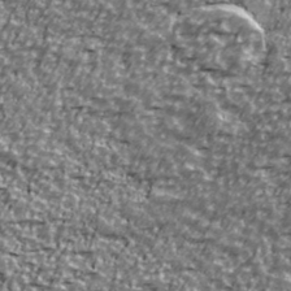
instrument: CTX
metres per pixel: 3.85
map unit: Ave
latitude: 41.1403
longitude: -114.1955
